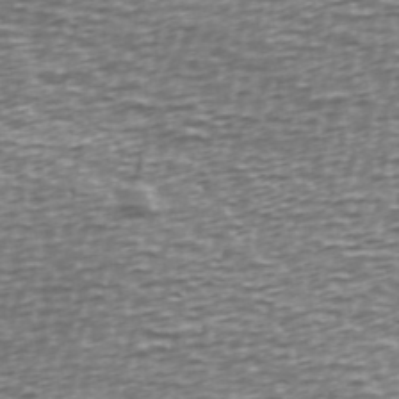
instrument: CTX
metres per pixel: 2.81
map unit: Ave
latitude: 40.0444
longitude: -112.9891
